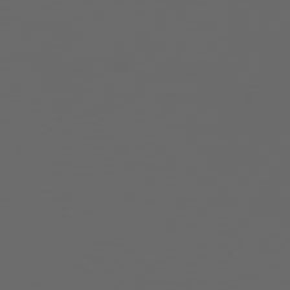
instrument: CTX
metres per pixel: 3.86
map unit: Hpe
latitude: 76.6868
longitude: -138.9136
